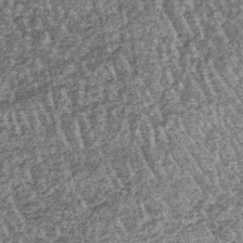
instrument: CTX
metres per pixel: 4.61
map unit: lHb
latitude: -39.2187
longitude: 65.0109
